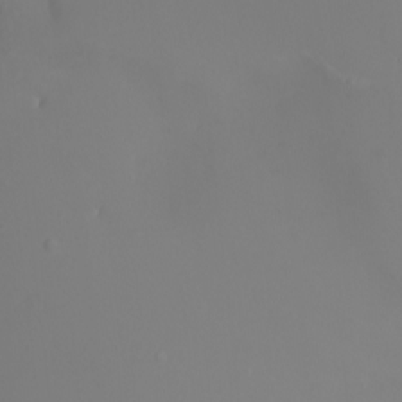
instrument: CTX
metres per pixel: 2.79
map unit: Nhu
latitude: -7.3509
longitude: -82.5545
